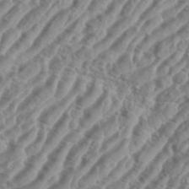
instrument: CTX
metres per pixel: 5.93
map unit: eHh
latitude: 36.4601
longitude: -135.1214
